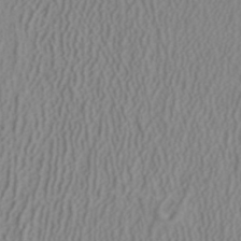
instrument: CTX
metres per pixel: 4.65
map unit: ANa
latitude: 38.3656
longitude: 23.3132
